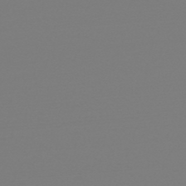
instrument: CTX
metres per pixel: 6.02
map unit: HNb
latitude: -48.9164
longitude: -50.7624
